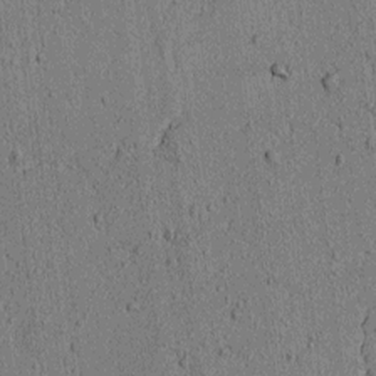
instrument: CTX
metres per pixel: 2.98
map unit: lAvf
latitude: 5.4615
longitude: 166.8786
